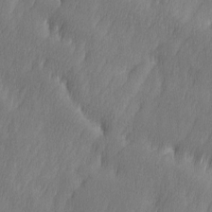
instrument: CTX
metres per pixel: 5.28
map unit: Ave
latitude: 10.1011
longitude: -105.8206
